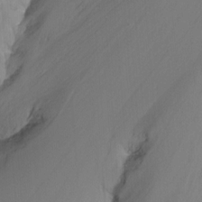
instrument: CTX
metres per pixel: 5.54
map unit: Nhu
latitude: -9.2754
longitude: -43.4804
